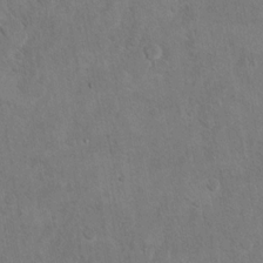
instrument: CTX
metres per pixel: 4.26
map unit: Hto
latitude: 10.1011
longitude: -35.8394
